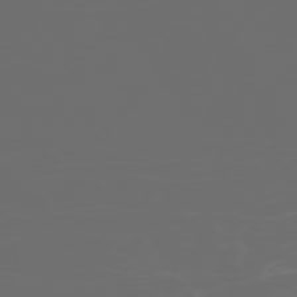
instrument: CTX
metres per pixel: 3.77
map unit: Hpe
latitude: -73.3509
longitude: 5.0864
